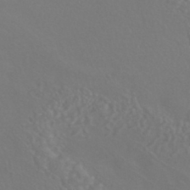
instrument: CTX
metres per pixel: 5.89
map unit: HNhu
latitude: -42.7652
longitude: 94.1416
